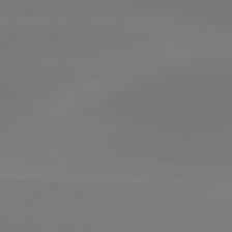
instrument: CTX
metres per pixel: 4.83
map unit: Hpe
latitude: 77.6316
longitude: -130.0255
